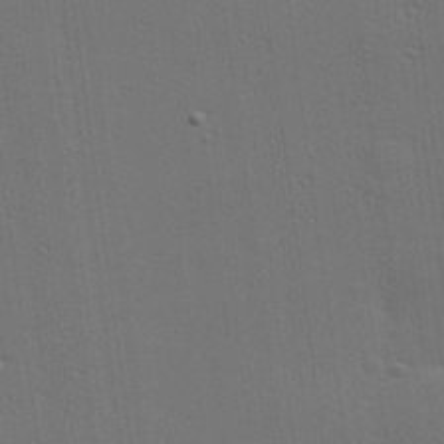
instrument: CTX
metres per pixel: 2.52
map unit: Hve
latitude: 27.6505
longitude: -91.4237
